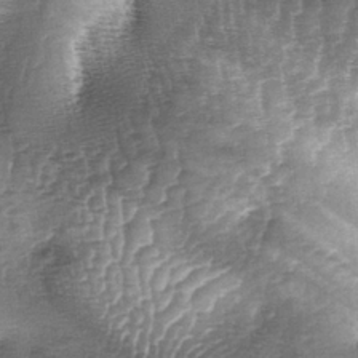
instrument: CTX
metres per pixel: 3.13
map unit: lAa
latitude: -5.3887
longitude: -128.2144
